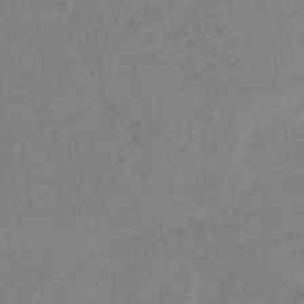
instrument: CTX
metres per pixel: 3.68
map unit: HNb
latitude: -33.0865
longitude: 63.4832
